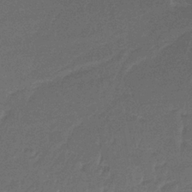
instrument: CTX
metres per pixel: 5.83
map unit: HNb
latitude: -35.4454
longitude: 59.7099
